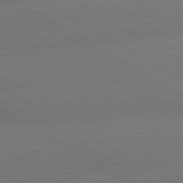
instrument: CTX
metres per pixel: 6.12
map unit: lApd
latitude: 80.5168
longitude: -146.1767
